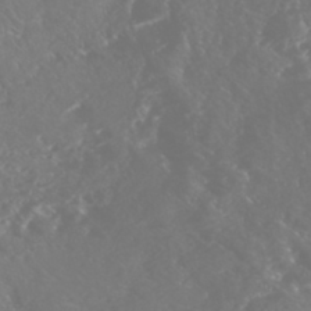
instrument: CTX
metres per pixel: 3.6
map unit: Nhe
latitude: -46.2928
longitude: 153.0675
